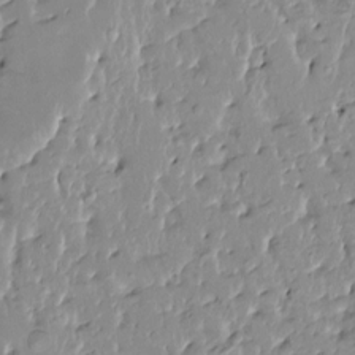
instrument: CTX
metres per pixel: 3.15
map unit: HNhu
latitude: 3.3104
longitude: 6.1983
